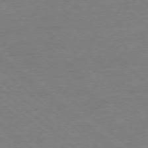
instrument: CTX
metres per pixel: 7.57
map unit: Ap
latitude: -77.7478
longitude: -83.8205
